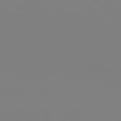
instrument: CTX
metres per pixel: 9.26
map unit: Hpe
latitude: 77.8016
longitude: -136.2712
